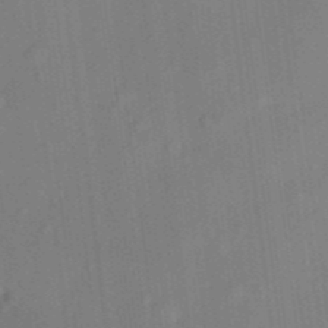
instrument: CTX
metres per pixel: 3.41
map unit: eHh
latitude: 5.5182
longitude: -74.1578
